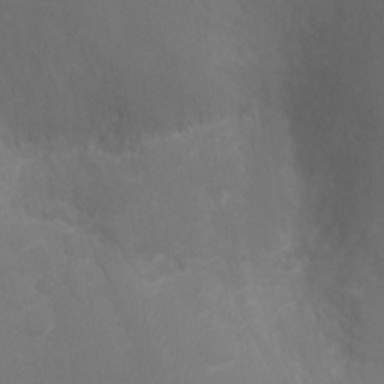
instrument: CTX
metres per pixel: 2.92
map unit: Ht
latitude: -0.9164
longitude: -16.1578
